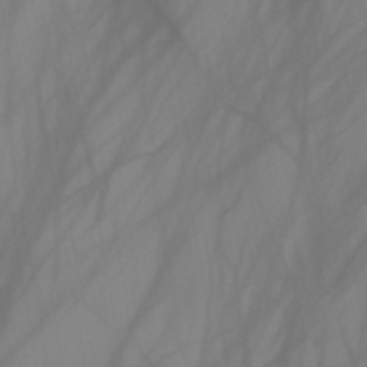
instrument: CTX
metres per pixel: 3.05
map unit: HNb
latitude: -44.7652
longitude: -43.7261
